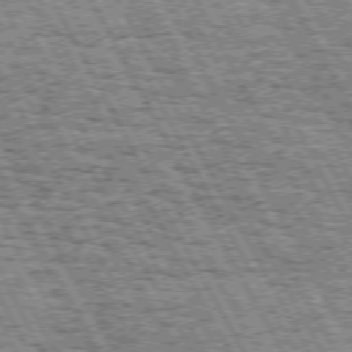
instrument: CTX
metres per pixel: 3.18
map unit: Hpe
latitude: 72.0822
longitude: -124.8946
